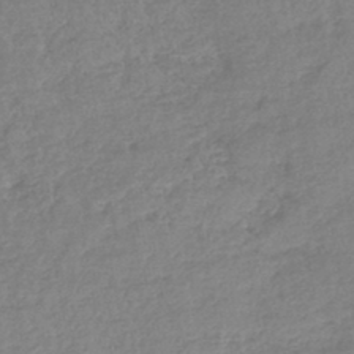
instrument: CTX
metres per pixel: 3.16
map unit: lHb
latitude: -44.7274
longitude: 71.8422
